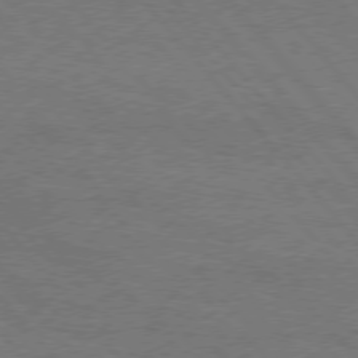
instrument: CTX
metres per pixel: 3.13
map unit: Hpe
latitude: 75.4049
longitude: -152.0822
